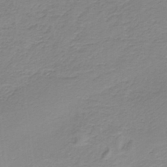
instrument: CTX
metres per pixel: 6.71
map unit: HNb
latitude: -36.6896
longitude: 55.5588
